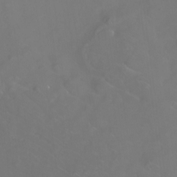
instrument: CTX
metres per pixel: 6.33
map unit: Nhu
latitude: -8.8030
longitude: -93.4237
